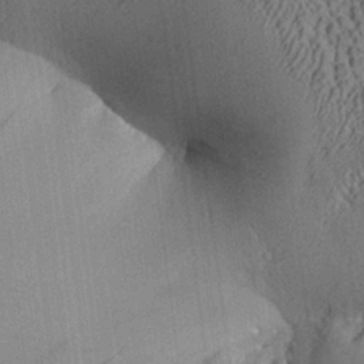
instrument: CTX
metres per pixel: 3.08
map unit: Aa
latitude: 26.1011
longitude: -134.8947
